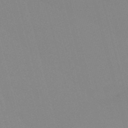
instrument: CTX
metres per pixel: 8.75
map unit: eHb
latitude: -50.4062
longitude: 75.2187
